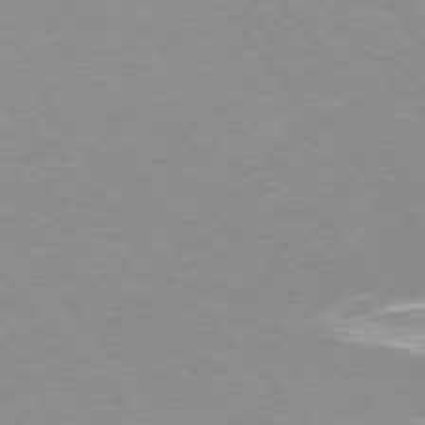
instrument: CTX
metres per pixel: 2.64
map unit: Hpe
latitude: 76.1955
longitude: -152.1767
